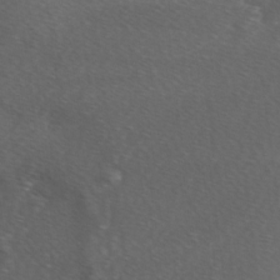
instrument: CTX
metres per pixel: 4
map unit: Ave
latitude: 1.1781
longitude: -112.9325
